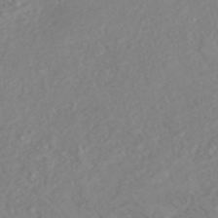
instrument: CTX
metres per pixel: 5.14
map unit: ANa
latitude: 44.6112
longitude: 22.7652
